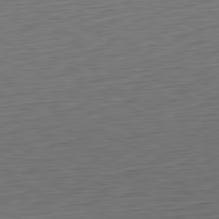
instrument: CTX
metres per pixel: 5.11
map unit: Ap
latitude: -81.3321
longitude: -59.9528
